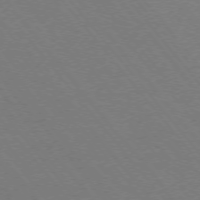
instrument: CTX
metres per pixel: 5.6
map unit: Ap
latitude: -75.9556
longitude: -74.6302
